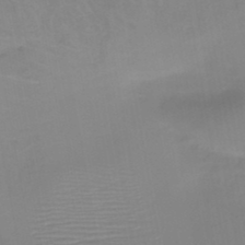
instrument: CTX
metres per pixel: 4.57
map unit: HNb
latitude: -46.1039
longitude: -43.5749
